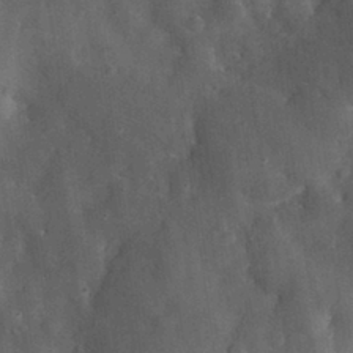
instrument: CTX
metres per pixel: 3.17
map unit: eHh
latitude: 30.1011
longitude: -71.8961
